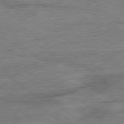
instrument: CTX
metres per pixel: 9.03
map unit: Ap
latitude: -80.2551
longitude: -77.2915
